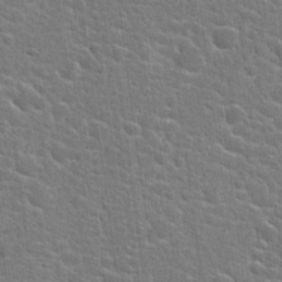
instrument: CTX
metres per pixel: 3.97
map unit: Hto
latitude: 22.6679
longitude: -44.1200
